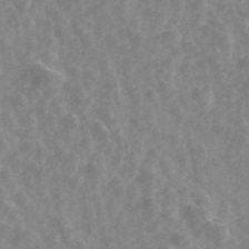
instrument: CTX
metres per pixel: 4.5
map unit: ANa
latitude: 45.3292
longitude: 23.1809
